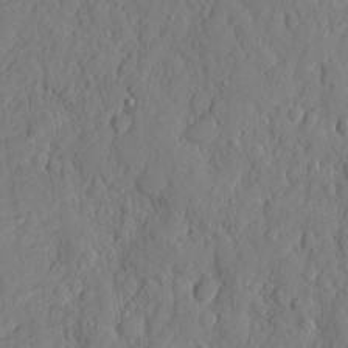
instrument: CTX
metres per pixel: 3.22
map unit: eHh
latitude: 6.5735
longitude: -75.3860
